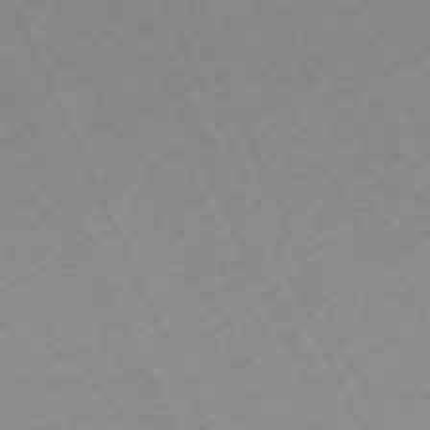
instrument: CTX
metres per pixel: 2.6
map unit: Hpe
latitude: -70.3873
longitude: 15.6911
